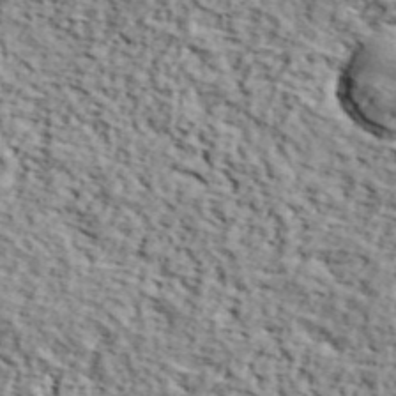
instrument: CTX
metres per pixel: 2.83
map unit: lHvf
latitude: 37.8772
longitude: -87.0080
